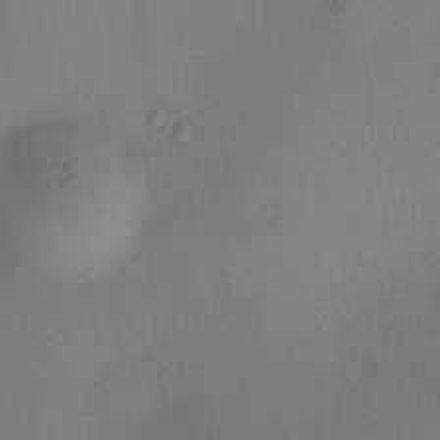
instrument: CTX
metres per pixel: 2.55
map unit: HNhu
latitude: 9.1781
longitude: 14.0850
